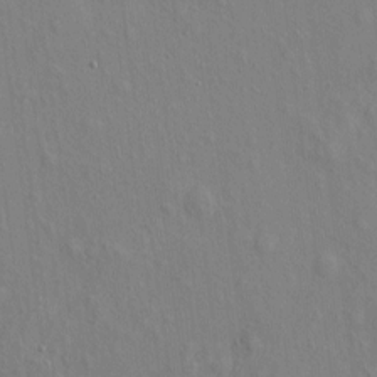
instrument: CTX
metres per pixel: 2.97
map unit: eHh
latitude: 5.0080
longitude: -74.2523
